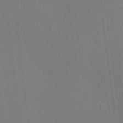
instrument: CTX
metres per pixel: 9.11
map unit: HNhu
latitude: 7.4615
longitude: 15.1243
